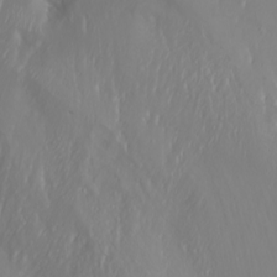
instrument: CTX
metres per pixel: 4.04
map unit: Nhu
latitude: -4.5384
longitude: -87.7072
